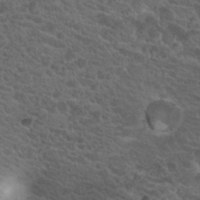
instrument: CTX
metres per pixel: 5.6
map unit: Hto
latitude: 19.2915
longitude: -34.6679
